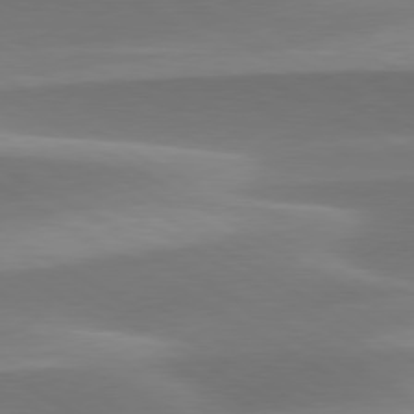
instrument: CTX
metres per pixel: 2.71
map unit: lApd
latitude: 79.7072
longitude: -93.7449
